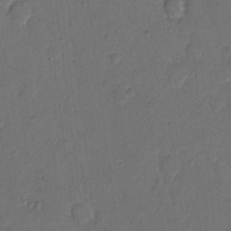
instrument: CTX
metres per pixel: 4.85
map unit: Hto
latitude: 8.0822
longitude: -62.0822
